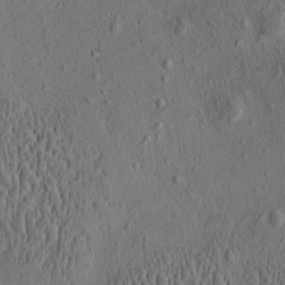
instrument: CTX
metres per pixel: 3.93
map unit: eHh
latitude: -0.9920
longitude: 18.7274
